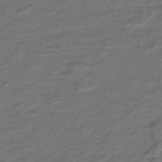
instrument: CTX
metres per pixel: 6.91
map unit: lHb
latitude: -39.1242
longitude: 57.9178
